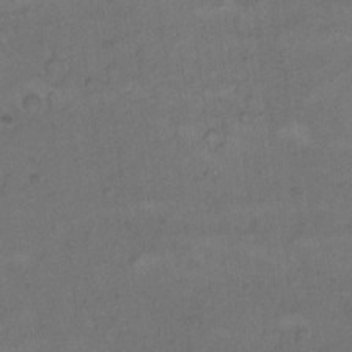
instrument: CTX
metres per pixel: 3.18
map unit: Hto
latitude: 9.1025
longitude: -60.3656
